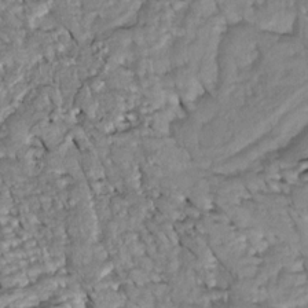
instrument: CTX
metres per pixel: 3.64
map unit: Htu
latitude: -5.6155
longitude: 154.0472
